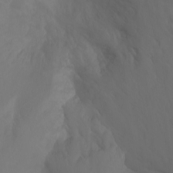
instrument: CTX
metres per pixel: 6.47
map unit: Nhu
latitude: -11.6533
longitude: -65.1781
